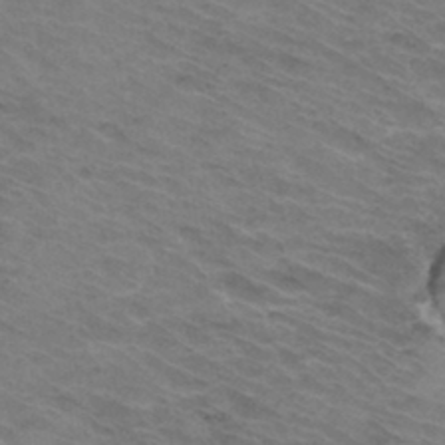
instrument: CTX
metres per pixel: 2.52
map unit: Hto
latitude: 33.7450
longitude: -43.8772
